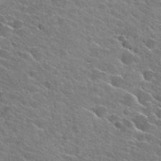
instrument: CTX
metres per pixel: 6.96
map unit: Hto
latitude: 26.5735
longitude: -43.1403
